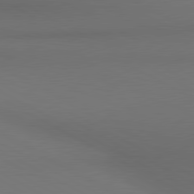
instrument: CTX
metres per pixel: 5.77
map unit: lApd
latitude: 80.6301
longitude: 140.1417
